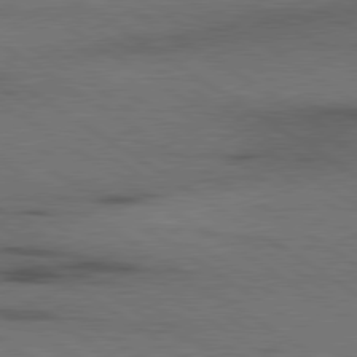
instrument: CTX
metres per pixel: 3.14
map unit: lApd
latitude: 79.6694
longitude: 168.3117
